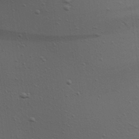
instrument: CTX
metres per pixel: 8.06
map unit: Aa
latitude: 21.8395
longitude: -141.9906
